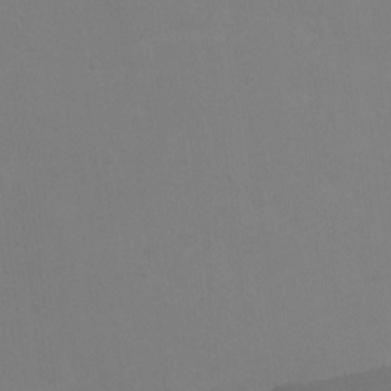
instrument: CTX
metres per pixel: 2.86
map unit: Ht
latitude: 3.0836
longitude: -28.1767
